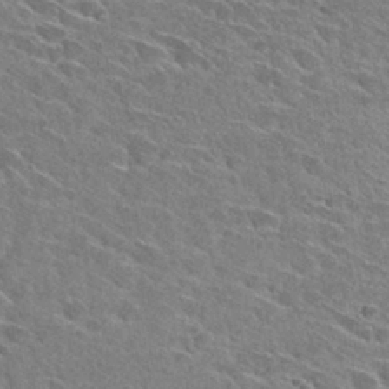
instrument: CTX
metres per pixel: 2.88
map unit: Hto
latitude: 28.6112
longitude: -43.0647
